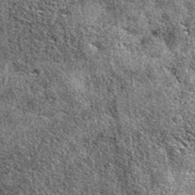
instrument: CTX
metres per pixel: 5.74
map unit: eAb
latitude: 38.7624
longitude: 105.6155
